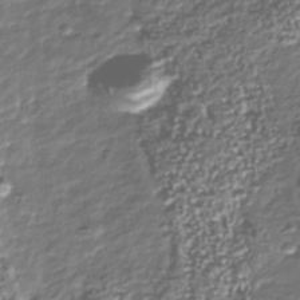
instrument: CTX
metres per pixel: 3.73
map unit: Nhu
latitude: -39.8800
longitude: -82.1577
